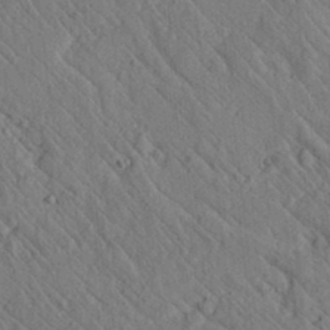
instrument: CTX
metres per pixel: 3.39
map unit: lAvf
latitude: 7.4426
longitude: 159.9178
